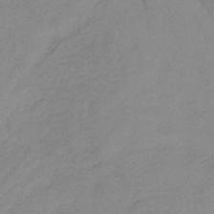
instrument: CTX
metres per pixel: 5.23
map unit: lHb
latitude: -34.6518
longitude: 69.1053
